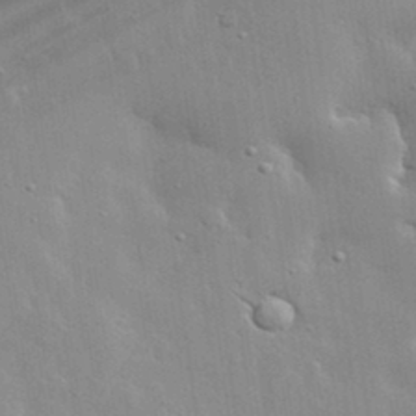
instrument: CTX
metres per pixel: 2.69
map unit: lHvf
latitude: 33.0836
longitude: -92.5734
